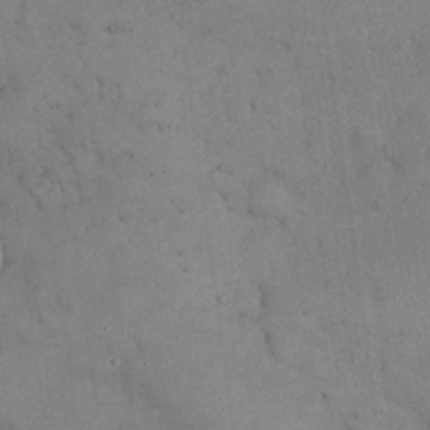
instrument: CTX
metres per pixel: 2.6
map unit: eHh
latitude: 21.4616
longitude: -61.2537
